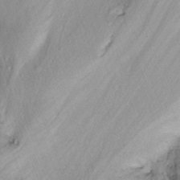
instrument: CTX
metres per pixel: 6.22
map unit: Nhu
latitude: -7.2565
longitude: -65.1970
